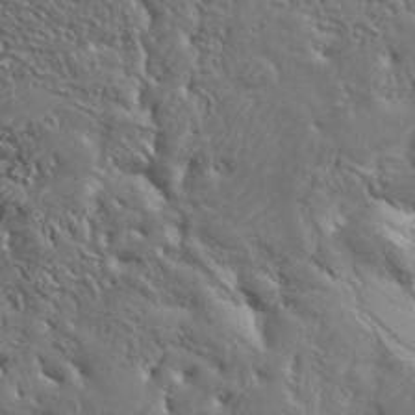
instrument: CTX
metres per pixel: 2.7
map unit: Aa
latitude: 34.1011
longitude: -134.6301
